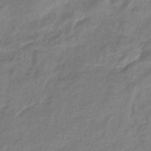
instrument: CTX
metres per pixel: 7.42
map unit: eHb
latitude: -40.3684
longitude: 80.2551
